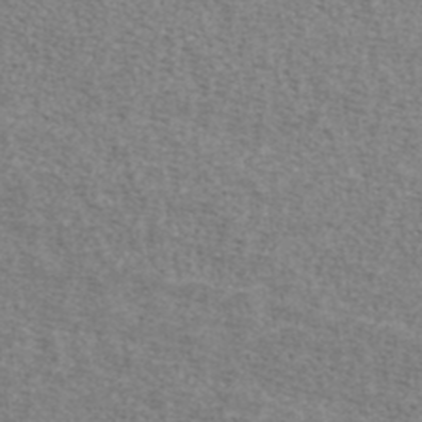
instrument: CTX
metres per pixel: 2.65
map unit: ANa
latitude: 37.6505
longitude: 20.3495
